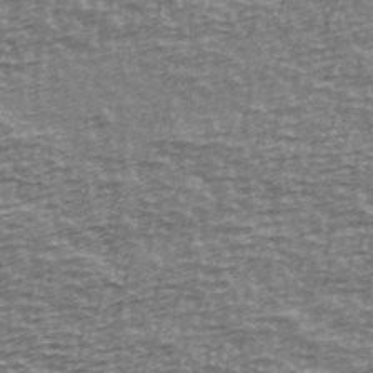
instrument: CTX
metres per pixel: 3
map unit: Ave
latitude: 40.1577
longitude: -114.1955
